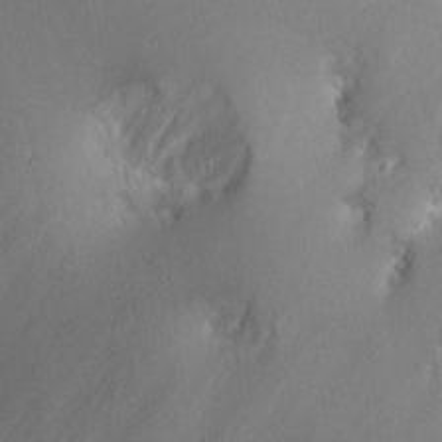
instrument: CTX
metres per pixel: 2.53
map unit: eHh
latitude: 7.2537
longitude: -75.1025
